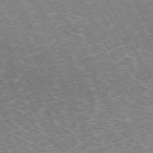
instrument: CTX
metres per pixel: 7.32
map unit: Hpe
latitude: -72.2172
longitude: 12.3306
